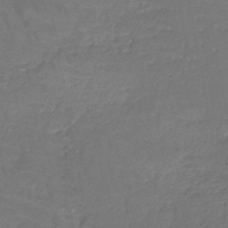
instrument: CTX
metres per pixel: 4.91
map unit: HNb
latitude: -49.7667
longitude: -52.7813
